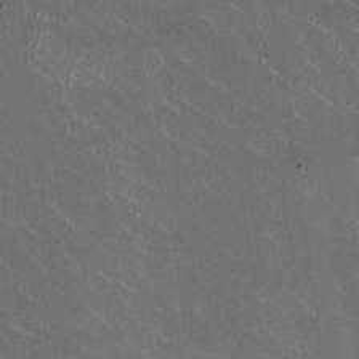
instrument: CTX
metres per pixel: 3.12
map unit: HNhu
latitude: 1.0269
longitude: -2.4412
